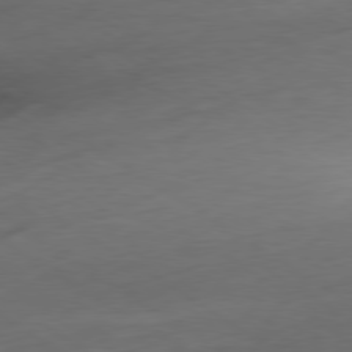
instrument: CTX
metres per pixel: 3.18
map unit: Ap
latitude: -80.1984
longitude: -68.8380
